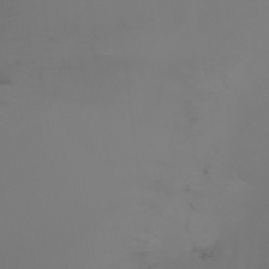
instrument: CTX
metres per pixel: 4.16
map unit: Nhu
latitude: -7.3131
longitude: -79.3482
